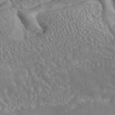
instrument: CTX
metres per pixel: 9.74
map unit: ANa
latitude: 45.3670
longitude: 27.1620
